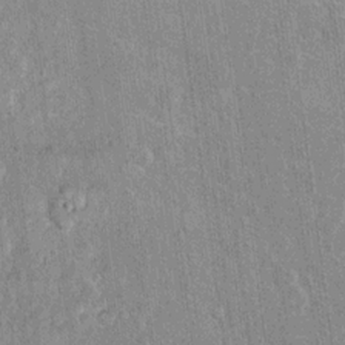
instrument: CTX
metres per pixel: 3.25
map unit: Hto
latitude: 14.7058
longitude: -34.4601
